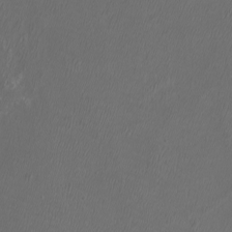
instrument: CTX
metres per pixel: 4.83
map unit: eHh
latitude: -6.8975
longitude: -76.8002
